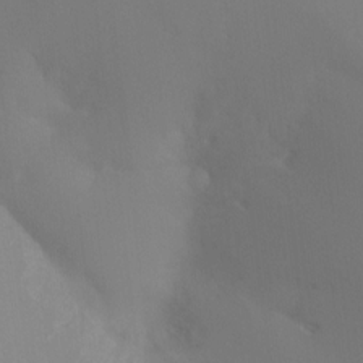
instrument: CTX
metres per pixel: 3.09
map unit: Ht
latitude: -16.7652
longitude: -46.7436
